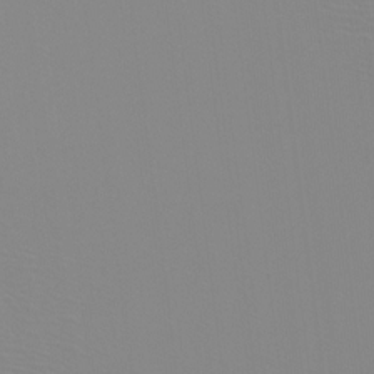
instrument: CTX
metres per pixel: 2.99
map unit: Htu
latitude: -12.0661
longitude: -71.3293
